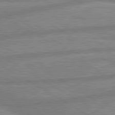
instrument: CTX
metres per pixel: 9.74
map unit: lApd
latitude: 80.3467
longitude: -170.6112
